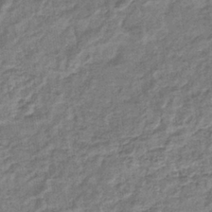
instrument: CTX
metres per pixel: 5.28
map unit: eHb
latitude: -36.1227
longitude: 77.1053
